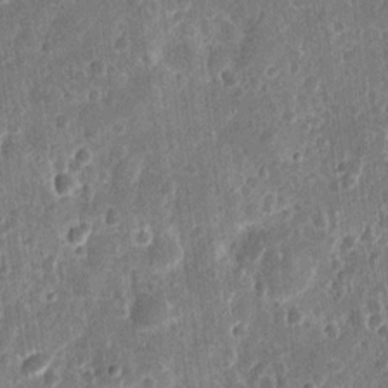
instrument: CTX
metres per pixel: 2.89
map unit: eHh
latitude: 11.4238
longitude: -73.0081
